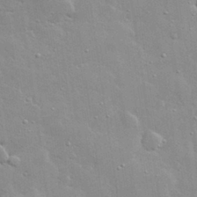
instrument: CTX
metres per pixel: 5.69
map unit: lHvf
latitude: 32.3467
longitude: -93.1970
